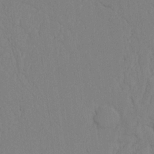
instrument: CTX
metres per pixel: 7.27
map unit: Nhu
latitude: 20.2712
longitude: -73.3293
